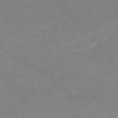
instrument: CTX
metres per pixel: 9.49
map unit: HNb
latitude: -54.5952
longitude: -38.0444
